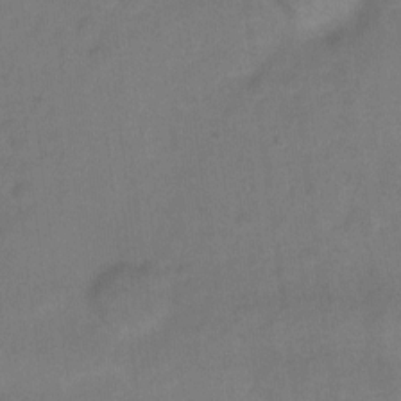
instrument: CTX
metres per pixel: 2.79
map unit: Hto
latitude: -5.2942
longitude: -35.9150
